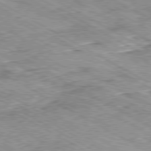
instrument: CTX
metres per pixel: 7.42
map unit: Ap
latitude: -80.5763
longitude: -48.5924
